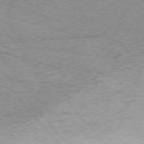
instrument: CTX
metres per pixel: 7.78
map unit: Ap
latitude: -75.4077
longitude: -80.8380
